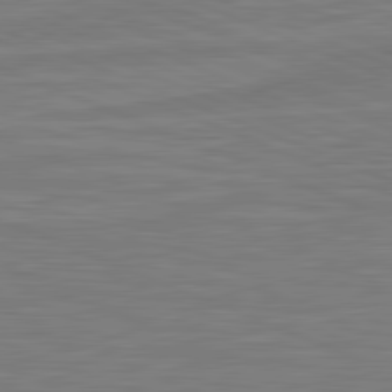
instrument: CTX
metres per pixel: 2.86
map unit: lApd
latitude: 81.7450
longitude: -171.6694
